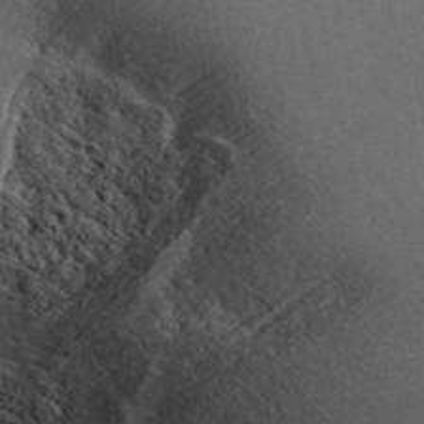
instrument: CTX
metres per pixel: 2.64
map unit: ANa
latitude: 44.6868
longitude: 46.5951
